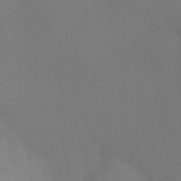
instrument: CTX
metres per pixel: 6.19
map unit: Ht
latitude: -8.3495
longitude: -29.4615
